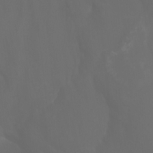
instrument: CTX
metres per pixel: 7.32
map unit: Htu
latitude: -5.3698
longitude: -73.0081
